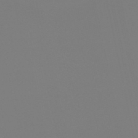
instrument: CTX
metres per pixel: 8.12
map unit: eHb
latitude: -51.1809
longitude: 76.4818
